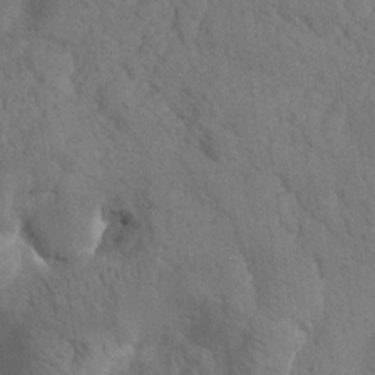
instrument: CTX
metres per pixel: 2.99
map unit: Htu
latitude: -0.2929
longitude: 174.4440
